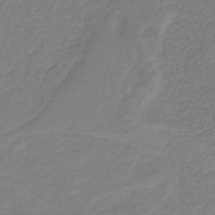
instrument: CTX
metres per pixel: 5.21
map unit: HNb
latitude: -42.7841
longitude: 52.2361
